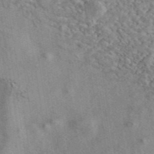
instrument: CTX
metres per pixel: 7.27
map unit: eAb
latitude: 42.4601
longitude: 110.4440
